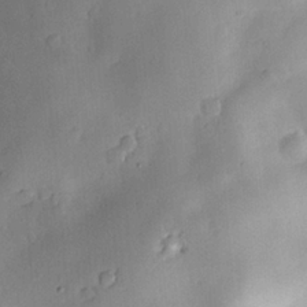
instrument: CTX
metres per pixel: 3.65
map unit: Nve
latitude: -7.6910
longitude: 174.4062
